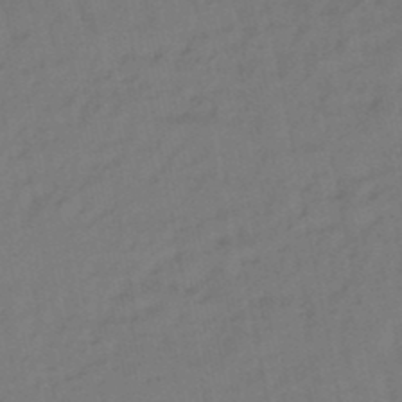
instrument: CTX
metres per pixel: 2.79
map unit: eHb
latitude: -47.2754
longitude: 81.0109
